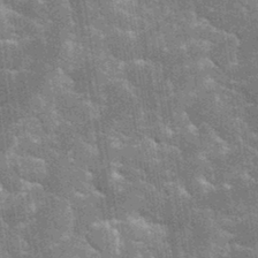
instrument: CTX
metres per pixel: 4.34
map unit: eHh
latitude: 34.9891
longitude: -65.7261
